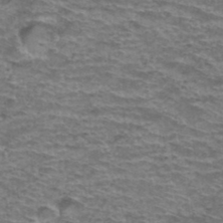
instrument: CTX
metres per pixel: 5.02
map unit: Hto
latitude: 38.1389
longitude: -41.7827
